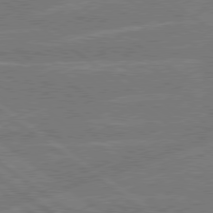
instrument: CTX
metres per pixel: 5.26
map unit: Hpe
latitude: 78.8002
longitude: -130.1956
